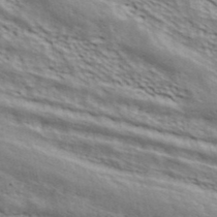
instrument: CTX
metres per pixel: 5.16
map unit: ANa
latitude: 42.7435
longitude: 48.1417
